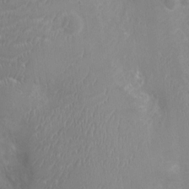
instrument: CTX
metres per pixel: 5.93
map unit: Ht
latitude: -3.3320
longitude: -16.3845
